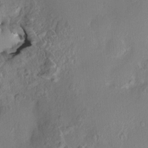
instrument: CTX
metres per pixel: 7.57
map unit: HNhu
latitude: 4.3278
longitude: 7.0486
